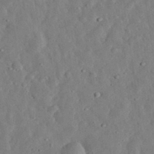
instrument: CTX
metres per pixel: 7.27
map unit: eHh
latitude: 33.1025
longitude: -75.7261
